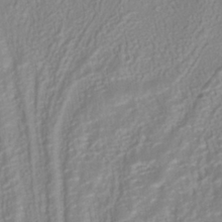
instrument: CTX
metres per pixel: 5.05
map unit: ANa
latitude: -41.1431
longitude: 104.7274
